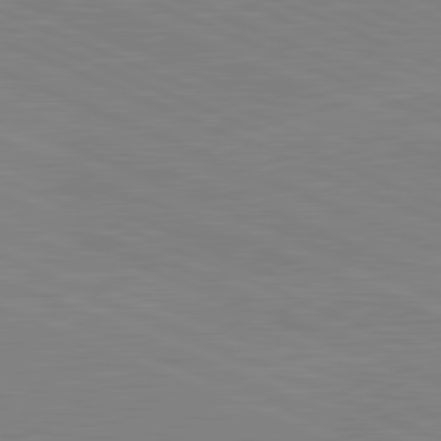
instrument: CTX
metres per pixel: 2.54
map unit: lApd
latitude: 81.8772
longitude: -156.4601
